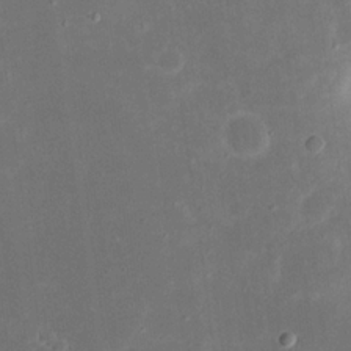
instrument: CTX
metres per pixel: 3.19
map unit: eHh
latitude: 19.5182
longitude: -70.2711
